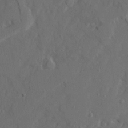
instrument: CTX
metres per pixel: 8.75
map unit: Ave
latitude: 22.4790
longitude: -130.9514
